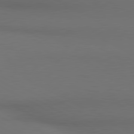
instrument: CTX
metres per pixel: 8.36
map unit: lApd
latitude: 80.5546
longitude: 140.2928
